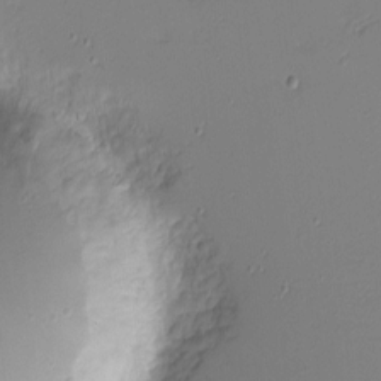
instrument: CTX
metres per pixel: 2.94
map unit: eHh
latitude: -4.4062
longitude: -81.1970
